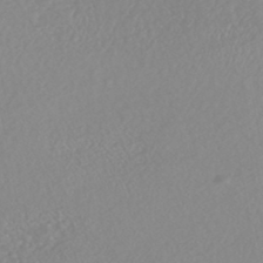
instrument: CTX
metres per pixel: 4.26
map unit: HNhu
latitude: -46.8408
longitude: 104.6140
